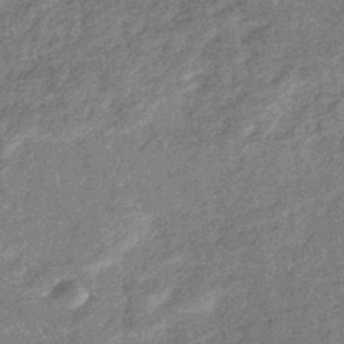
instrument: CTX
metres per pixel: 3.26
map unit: eHb
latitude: -37.6721
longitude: 80.1417
